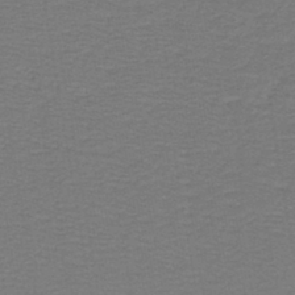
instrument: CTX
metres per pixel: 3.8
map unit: lHb
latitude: -42.3306
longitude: 53.7855
